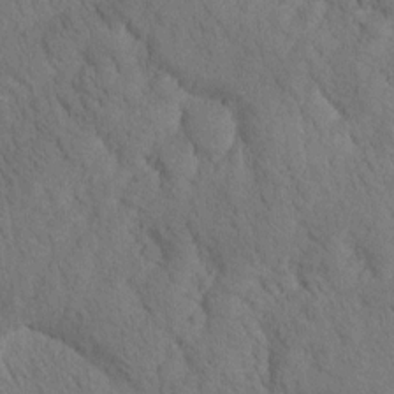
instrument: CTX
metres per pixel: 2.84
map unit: Htu
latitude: -0.6141
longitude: 174.4628
